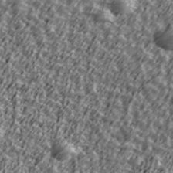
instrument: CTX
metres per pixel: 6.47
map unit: Ave
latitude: 41.8772
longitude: -113.5749
